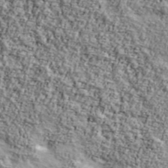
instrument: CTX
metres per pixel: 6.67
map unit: Ave
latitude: 42.8947
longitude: -110.9892
